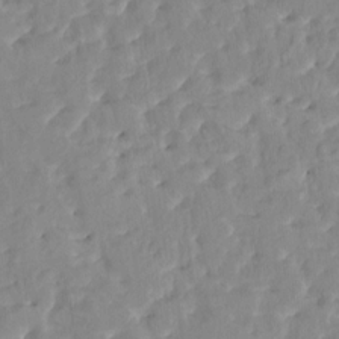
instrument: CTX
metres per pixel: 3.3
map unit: HNhu
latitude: 4.9136
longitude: 9.9556
